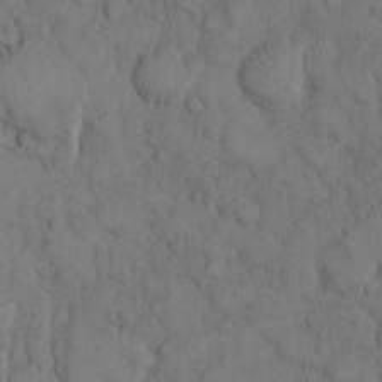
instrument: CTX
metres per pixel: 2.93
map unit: Hto
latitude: 8.6680
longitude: -60.5357
